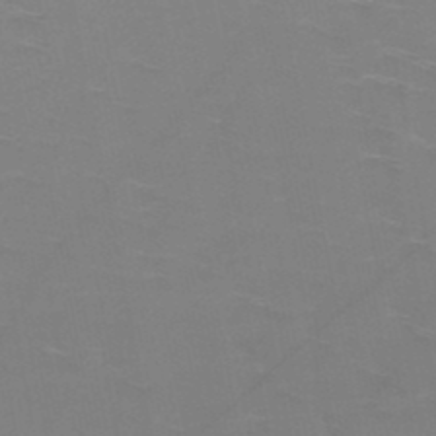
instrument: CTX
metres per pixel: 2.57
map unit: HNb
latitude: -48.7275
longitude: -47.2159
